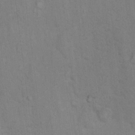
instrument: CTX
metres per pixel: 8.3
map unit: Ht
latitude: 15.5372
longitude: -41.4426
